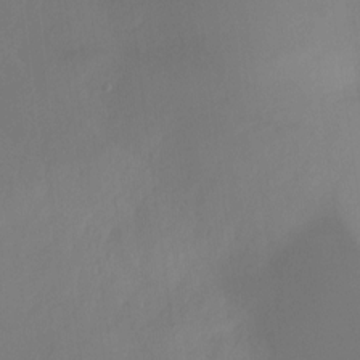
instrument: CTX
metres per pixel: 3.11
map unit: Nhu
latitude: -7.9178
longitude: -52.3467
